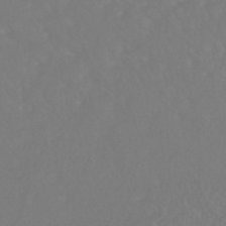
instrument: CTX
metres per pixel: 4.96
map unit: HNhu
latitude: -46.5196
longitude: 97.5777
